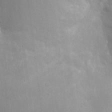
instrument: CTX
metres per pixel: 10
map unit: eHh
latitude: 7.9528
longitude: -72.4223
